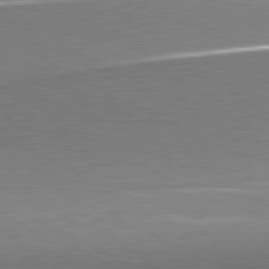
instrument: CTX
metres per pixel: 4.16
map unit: lApd
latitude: 80.7435
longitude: 166.2739
